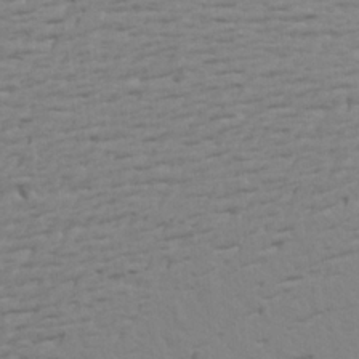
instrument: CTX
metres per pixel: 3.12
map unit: Aa
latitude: 19.2726
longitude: -145.1592
